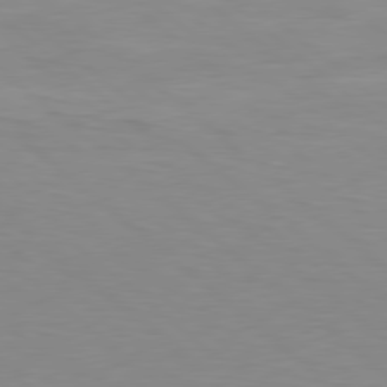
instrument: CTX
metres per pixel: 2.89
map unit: Hpe
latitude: 78.3845
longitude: -149.1403
